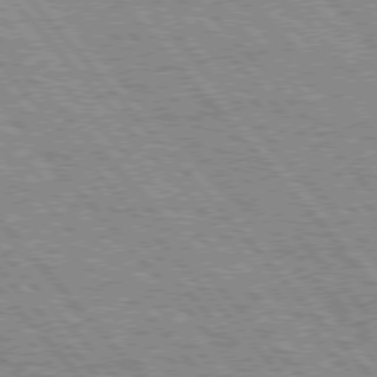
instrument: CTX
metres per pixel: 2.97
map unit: Hpe
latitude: 75.7639
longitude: -154.1389
